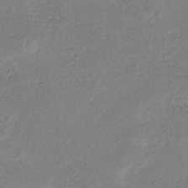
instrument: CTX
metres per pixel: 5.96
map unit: HNb
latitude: -35.3888
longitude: 52.2739
